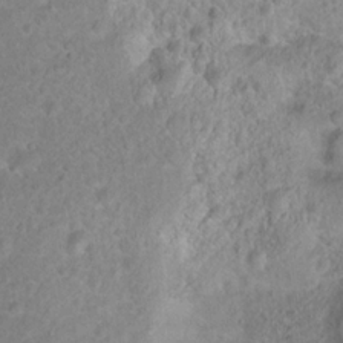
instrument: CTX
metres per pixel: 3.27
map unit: Hto
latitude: 18.1200
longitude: -40.7624
